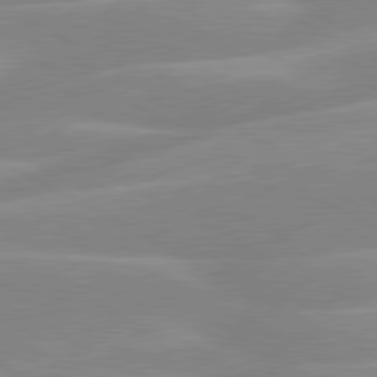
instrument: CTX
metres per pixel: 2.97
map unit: lApd
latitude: 80.4790
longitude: -124.3467
